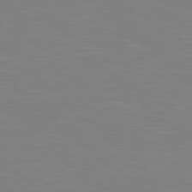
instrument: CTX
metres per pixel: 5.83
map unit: Hpe
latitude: 77.9528
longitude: -172.2711
